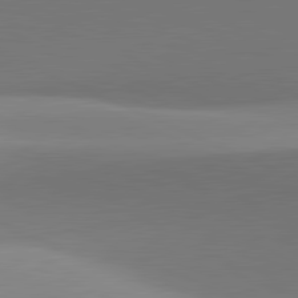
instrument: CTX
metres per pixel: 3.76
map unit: lApd
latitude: 81.6316
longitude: 143.1998
